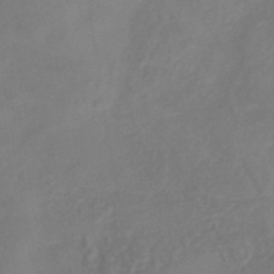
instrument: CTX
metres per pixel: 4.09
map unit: lHb
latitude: -39.5399
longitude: 74.8408
